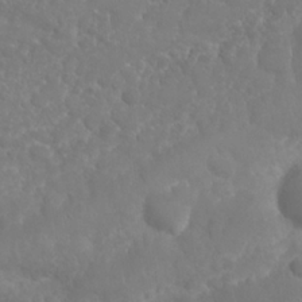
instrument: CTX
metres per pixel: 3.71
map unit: Nhu
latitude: 25.4237
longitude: -61.3292
